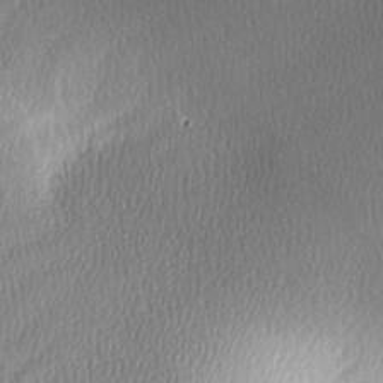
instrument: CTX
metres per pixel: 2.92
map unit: Ave
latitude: -6.7085
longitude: -122.8569
